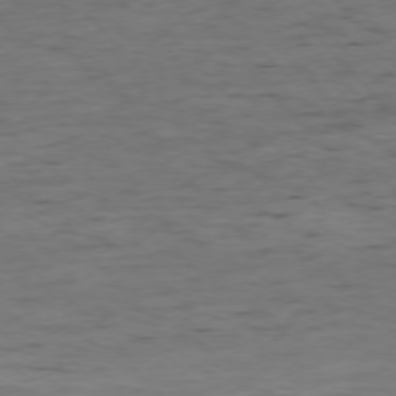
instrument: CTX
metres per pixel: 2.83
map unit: Ap
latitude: -76.5196
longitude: -91.7828
